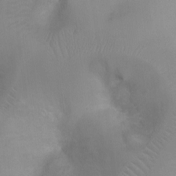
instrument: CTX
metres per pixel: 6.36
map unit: Ht
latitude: -4.5384
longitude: -28.5357
